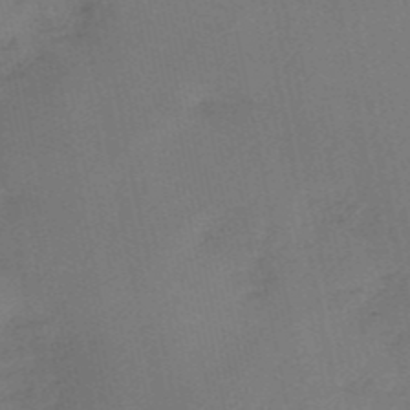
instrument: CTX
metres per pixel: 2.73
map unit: HNb
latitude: -53.0297
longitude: -49.8394
